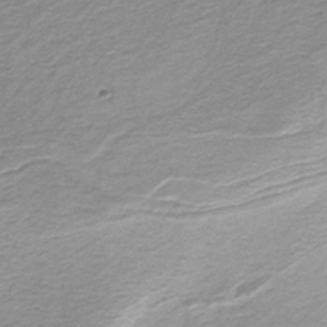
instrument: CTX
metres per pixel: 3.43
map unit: HNb
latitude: -36.4629
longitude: 51.0108
